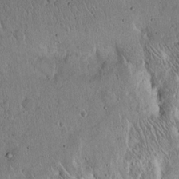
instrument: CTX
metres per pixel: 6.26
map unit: Hto
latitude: 15.0270
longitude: -57.1970
